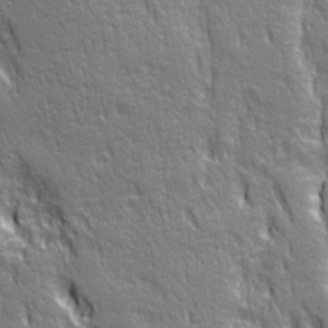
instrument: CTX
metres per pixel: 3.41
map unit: Ave
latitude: 22.0633
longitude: -135.5371
